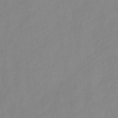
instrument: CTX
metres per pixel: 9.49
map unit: HNb
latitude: -46.0283
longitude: -38.6301
